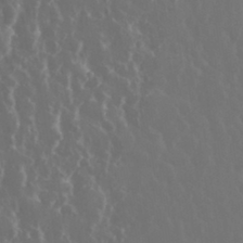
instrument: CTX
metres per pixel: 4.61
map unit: eHh
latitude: 33.9528
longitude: -58.8758
